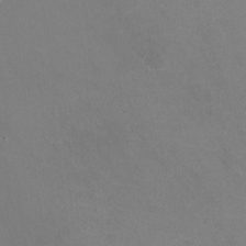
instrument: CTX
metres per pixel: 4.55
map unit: HNhu
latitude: -0.8030
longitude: -2.3845
